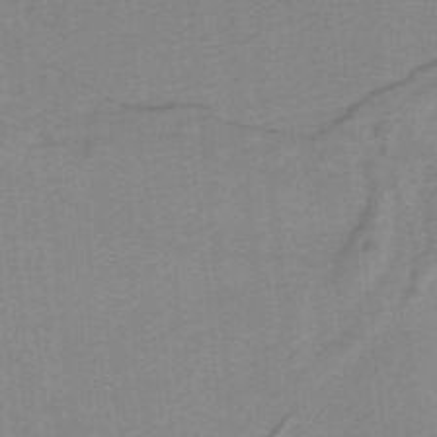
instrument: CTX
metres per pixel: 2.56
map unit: lHb
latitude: -40.0850
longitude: 54.2740
